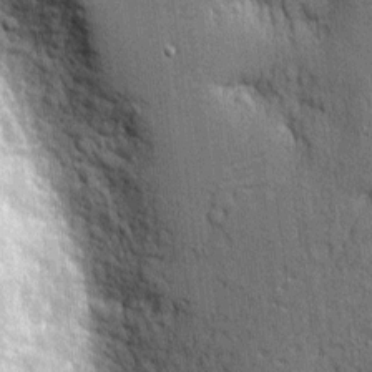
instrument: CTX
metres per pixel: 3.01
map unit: eHh
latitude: 5.3482
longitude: -75.6505
